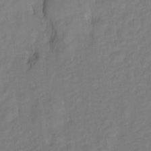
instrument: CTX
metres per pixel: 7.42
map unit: Hto
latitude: 5.3293
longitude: -32.5546
